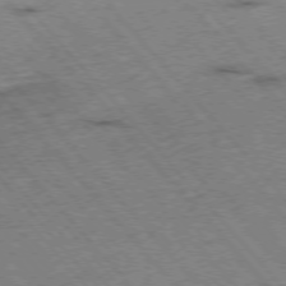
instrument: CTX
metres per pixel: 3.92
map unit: Hpe
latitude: -76.4629
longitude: -16.8758
